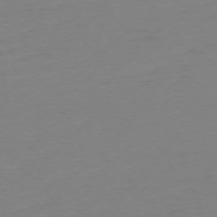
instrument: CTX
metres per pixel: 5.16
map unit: Ap
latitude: -75.1809
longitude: -71.6316
